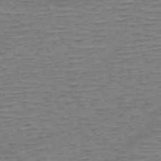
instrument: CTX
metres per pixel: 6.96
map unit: HNb
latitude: -53.8044
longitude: -44.1578
